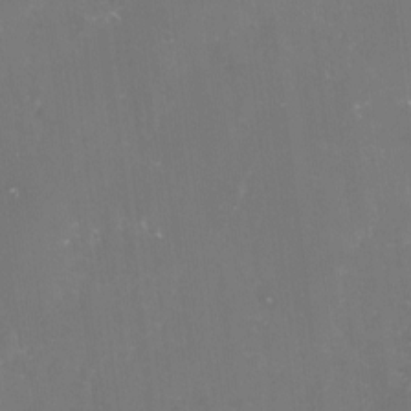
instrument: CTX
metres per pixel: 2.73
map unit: lHvf
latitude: -16.0661
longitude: -101.2348
